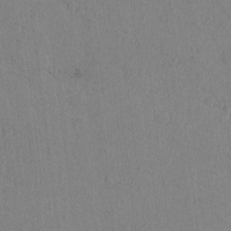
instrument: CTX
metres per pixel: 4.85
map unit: lAvf
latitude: -6.1605
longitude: -114.7813
